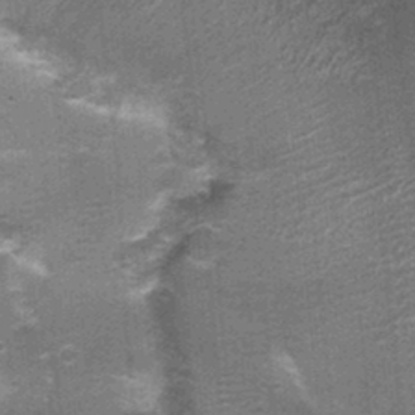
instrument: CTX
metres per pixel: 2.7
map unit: Nhu
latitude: 2.6112
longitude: -17.2725
